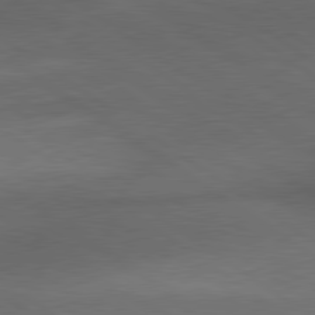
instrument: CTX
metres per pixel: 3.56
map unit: lApd
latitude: 79.8773
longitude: -177.3859
